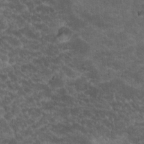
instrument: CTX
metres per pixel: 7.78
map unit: Hto
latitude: 19.5938
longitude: -35.6694
